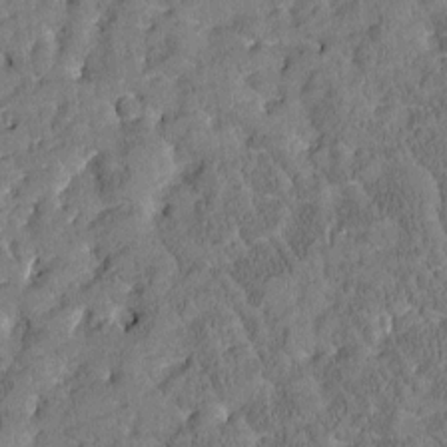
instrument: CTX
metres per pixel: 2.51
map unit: Htu
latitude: -3.6343
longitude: 175.1809
